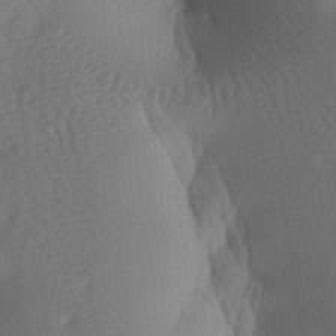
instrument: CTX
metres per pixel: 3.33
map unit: lAa
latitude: -7.9745
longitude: -128.2900
